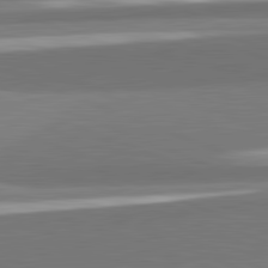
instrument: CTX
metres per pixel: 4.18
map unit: lApd
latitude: 82.3467
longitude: 153.6344
